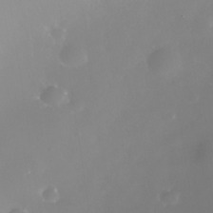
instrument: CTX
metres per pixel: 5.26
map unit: Nhe
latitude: -34.4062
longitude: -88.3846
